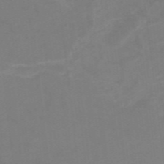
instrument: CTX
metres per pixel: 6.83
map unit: HNb
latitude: -49.7100
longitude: -45.4426
